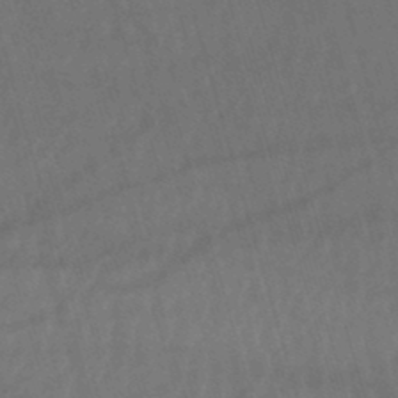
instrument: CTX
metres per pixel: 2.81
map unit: lHb
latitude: -44.3873
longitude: 77.4643
